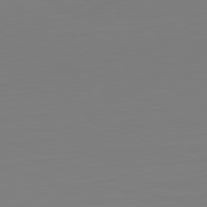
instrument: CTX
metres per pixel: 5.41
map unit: Hpe
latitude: -82.0283
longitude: 8.6329
